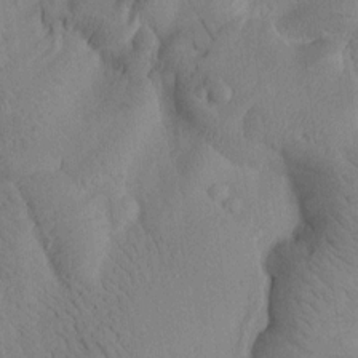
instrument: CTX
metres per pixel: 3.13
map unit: Htu
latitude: -1.6911
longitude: 172.6896
